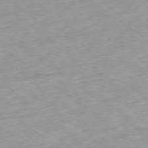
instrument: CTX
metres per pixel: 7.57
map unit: Ap
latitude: -78.9352
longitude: -91.8016
